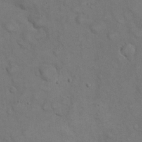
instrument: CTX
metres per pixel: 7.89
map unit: eHh
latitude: 21.4616
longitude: -59.4804
